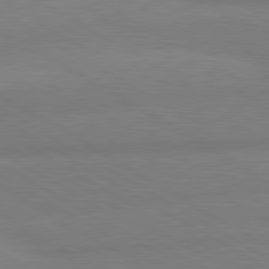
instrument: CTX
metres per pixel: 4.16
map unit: lApd
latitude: 80.8380
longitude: -178.4979
